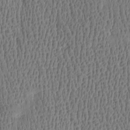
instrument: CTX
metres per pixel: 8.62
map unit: Htu
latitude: -4.6707
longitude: 175.6721
